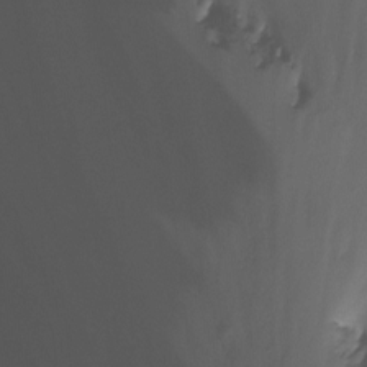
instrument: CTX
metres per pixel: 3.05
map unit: Nhu
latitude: -12.1228
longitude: -49.3482
